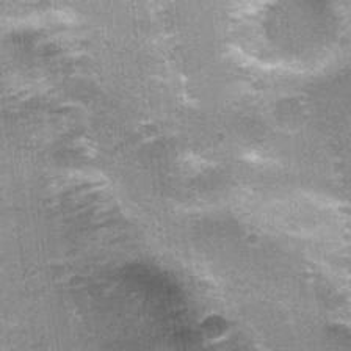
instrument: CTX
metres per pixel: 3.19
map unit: Nhu
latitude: 1.9150
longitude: -17.3670
